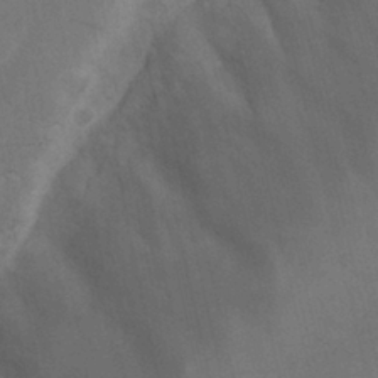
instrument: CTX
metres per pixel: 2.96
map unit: Ave
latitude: -8.7274
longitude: -121.0270
